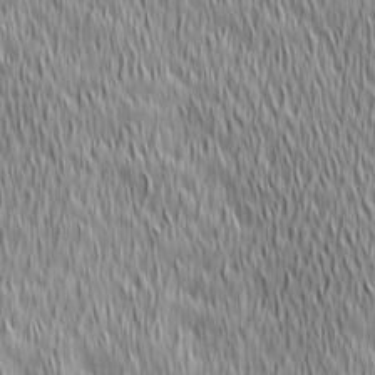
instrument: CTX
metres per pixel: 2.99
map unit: Ave
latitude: 2.7057
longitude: -114.1199
